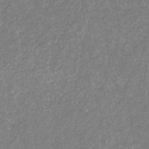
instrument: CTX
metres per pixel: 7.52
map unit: eHb
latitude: -31.6911
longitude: 70.0850
